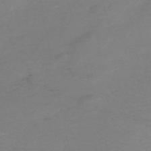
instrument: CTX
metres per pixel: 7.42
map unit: HNb
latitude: -54.8786
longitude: -48.8191
